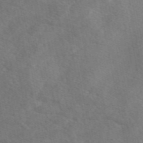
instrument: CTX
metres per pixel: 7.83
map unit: eAb
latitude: 49.4993
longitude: 119.8611
